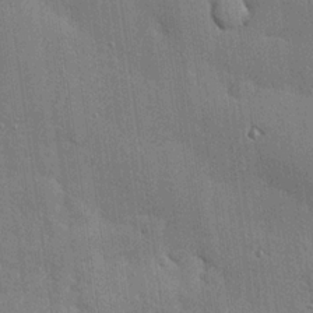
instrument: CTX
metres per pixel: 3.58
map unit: eHh
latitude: 23.2726
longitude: -89.3482
